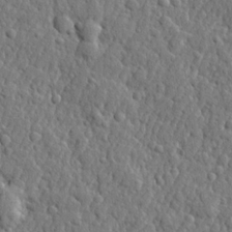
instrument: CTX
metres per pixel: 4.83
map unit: lHvf
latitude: 22.6868
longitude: 143.4265
